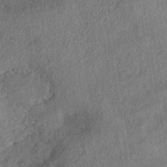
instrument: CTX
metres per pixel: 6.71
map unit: eHh
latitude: -41.7289
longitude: 121.5210
